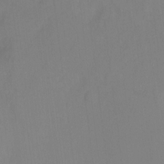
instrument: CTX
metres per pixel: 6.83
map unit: Ht
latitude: -9.7478
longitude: -37.8206
